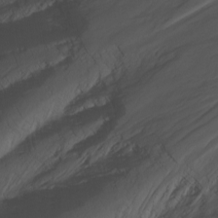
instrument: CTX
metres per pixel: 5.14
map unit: Nhu
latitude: -8.4440
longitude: -67.3103
